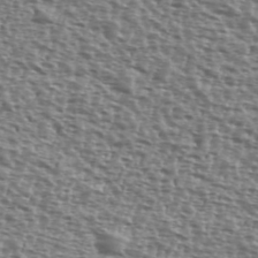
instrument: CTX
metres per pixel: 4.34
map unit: Ave
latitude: 40.2144
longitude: -111.9150
